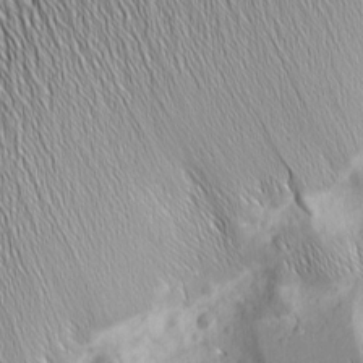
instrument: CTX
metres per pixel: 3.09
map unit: Nhu
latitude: -5.4454
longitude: -150.2144
